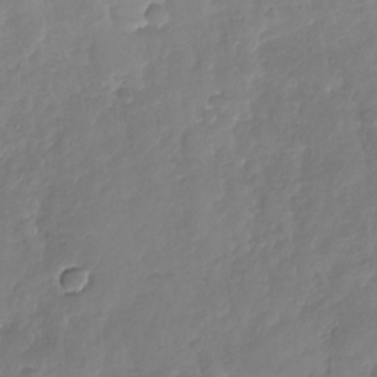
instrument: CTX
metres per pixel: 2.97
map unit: Nhu
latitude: -29.0487
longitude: -61.4426
